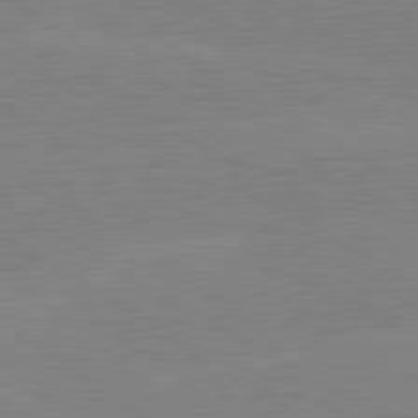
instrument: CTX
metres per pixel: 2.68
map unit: lApd
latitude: 80.4034
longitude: -125.9717
